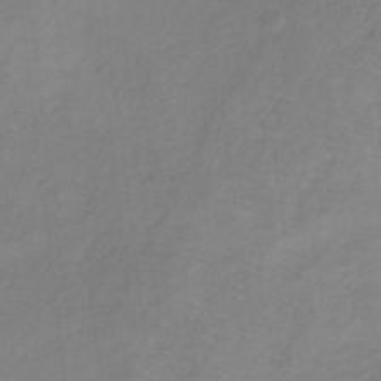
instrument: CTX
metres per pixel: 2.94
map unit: HNb
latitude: -33.6911
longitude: 56.8030
